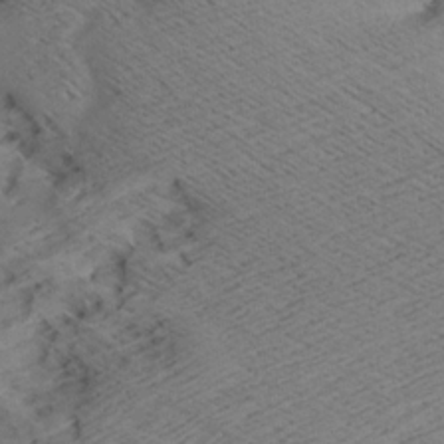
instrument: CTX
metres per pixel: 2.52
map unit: Aa
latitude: 7.4615
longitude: -140.1388
